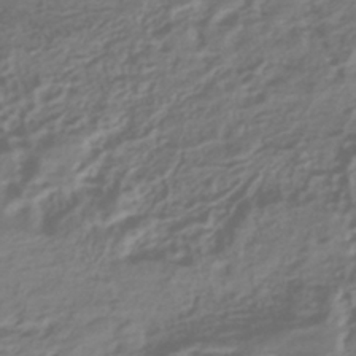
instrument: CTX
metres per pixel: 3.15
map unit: HNhu
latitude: -43.0486
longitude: 103.5588
